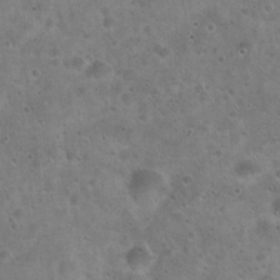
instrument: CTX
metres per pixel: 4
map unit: Hto
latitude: 21.8773
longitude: -54.3845
